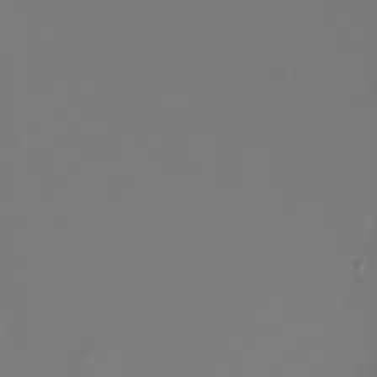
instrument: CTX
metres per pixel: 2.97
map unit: Nhu
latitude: -7.0108
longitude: -83.4615
